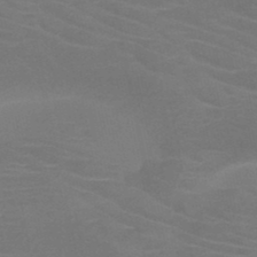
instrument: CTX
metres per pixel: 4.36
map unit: HNb
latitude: -47.0297
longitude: -44.7624
